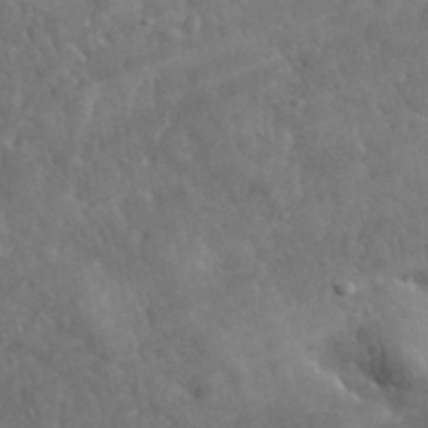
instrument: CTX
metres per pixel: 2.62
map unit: lHvf
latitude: 35.6127
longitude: -87.2726
